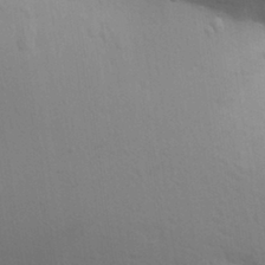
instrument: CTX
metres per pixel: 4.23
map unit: Aa
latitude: 29.6694
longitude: -147.0648
